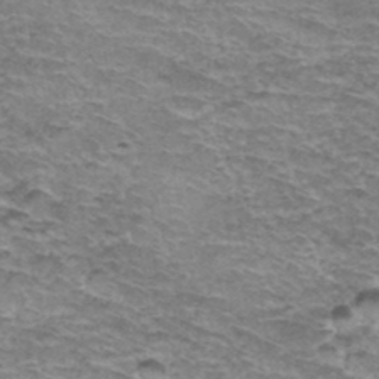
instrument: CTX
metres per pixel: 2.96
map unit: Hto
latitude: 37.6127
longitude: -43.0459
